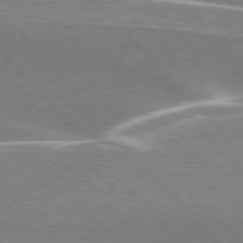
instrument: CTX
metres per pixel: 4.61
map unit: lApd
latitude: 76.2522
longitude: -63.8395
